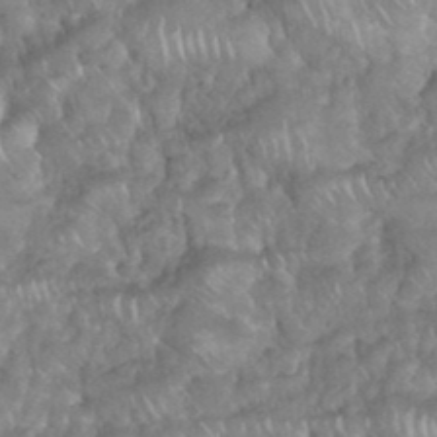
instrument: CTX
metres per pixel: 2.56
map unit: eHh
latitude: 38.4412
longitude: -58.2900
